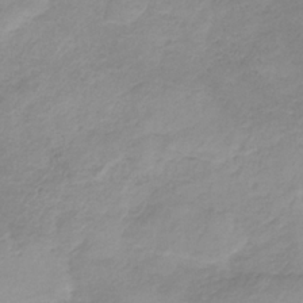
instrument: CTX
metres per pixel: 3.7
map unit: HNb
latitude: -31.8233
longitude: 62.7841
